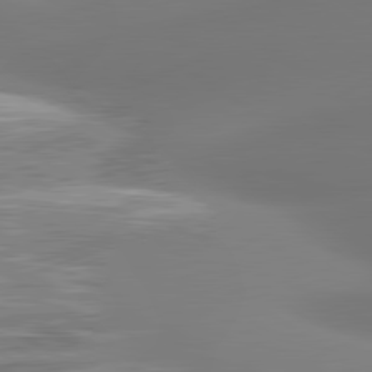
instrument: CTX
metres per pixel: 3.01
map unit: lApd
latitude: 80.7813
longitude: -165.1592
